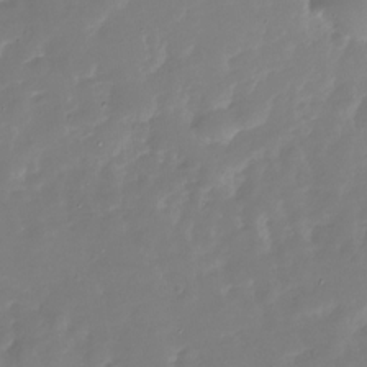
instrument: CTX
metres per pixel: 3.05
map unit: Nhu
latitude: -29.4077
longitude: -77.6694
